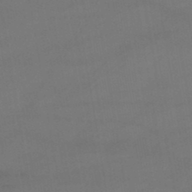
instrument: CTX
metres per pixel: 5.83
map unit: lHb
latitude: -46.5196
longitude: 67.6533
